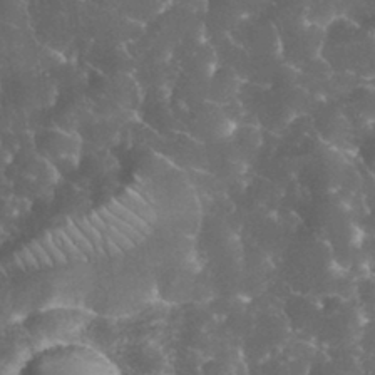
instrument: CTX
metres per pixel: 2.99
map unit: eHh
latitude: 34.8191
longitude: -64.3089
